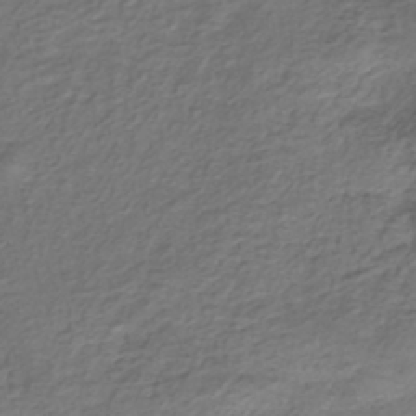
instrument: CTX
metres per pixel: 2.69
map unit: eHh
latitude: -42.7841
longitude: 117.4832
